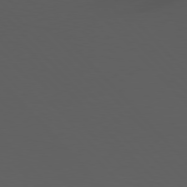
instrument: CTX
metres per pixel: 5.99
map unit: Hpe
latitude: 77.0647
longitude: -166.9513
